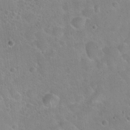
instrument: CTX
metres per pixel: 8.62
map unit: Hto
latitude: 22.4979
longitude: -50.9513
